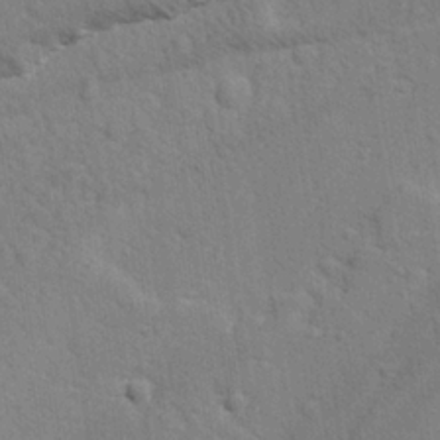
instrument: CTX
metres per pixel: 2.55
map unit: Ave
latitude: -8.3306
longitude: -120.6491
